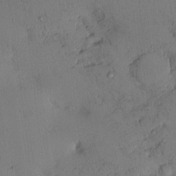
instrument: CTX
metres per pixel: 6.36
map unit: eHh
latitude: 0.2711
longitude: 16.2551
